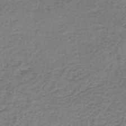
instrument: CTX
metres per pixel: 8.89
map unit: lHb
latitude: -45.4454
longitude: 62.8219
